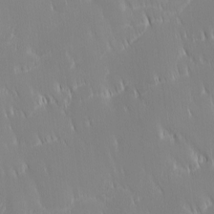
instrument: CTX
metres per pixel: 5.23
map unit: Ave
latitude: 2.1766
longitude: -113.6316
